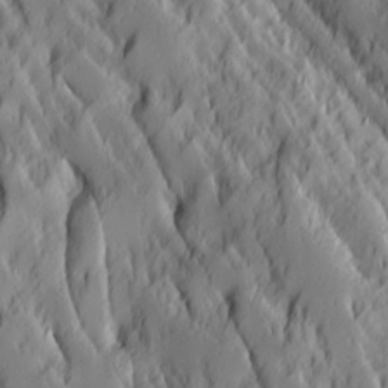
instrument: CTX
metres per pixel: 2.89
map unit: Ave
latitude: 14.1200
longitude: -132.2334
